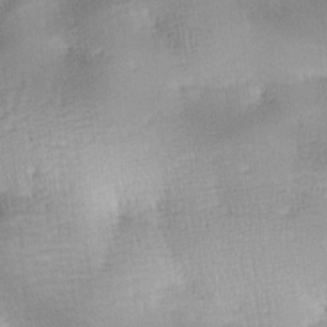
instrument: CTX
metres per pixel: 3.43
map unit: lAa
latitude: -10.1228
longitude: -124.6679
